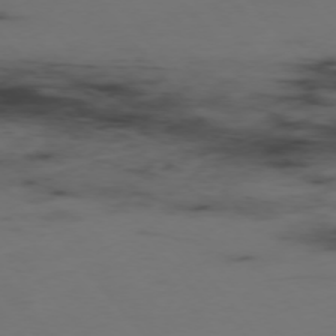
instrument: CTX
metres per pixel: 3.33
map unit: Hpe
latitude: -76.1417
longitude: -10.3278
